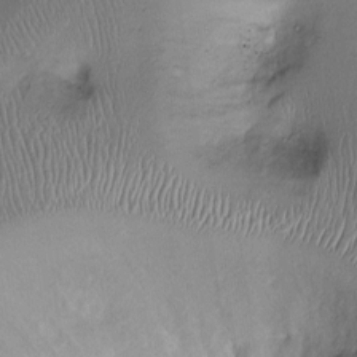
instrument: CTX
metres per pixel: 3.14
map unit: Ht
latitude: -2.2928
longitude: -14.4034
